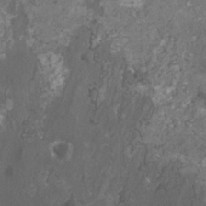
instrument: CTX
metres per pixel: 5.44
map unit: HNhu
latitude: 1.4426
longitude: 4.1794
